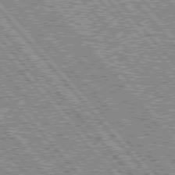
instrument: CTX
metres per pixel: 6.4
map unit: Hpe
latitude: 76.4601
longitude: -170.7624
